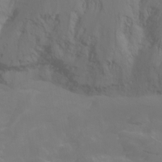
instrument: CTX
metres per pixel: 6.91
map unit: Nhu
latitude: -12.9731
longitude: -63.1215
